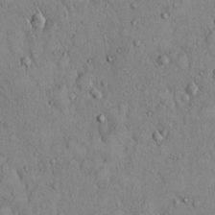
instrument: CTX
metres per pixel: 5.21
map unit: Hto
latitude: 12.6113
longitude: -58.1011
